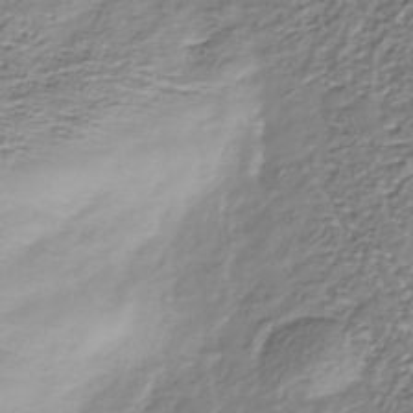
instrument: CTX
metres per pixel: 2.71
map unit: Nhu
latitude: -39.1242
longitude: -81.6883
